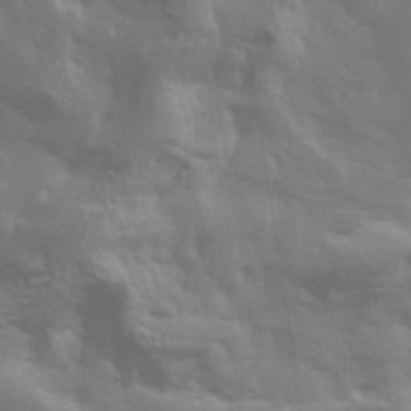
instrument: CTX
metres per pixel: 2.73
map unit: Hve
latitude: 33.3293
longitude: 150.0850
